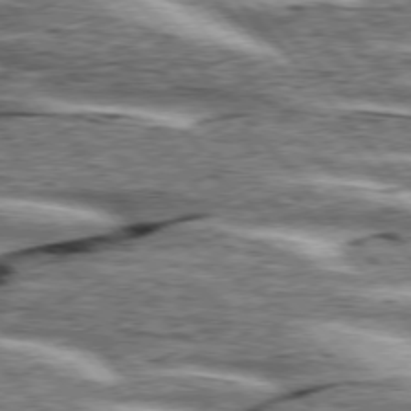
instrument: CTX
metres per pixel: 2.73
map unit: lApd
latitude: 76.3656
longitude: -82.2711
